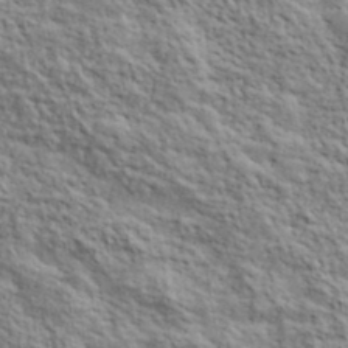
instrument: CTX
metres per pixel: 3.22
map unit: lHvf
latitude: 39.5560
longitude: -89.0270
